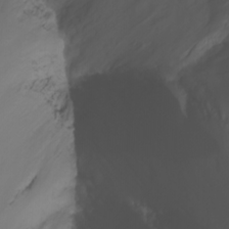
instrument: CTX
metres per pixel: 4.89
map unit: Nhu
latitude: -10.3873
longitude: -69.2726
